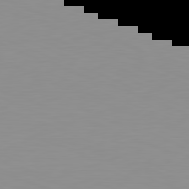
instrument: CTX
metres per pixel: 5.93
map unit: Hpe
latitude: -82.0283
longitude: 17.5211
